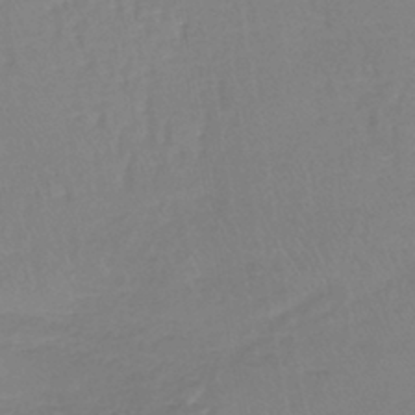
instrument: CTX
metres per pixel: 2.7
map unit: lHb
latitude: -42.1416
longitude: 59.3887
